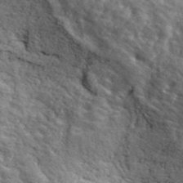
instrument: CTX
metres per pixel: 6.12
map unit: ANa
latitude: 42.8380
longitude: -88.6869
